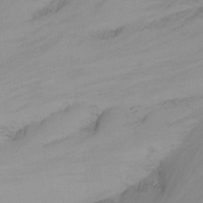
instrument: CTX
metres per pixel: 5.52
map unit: Nhu
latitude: -12.9731
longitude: -60.3278
